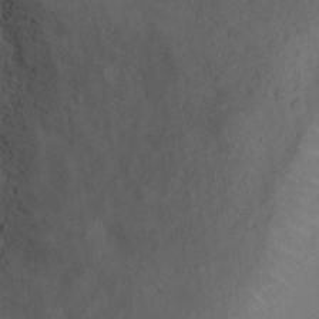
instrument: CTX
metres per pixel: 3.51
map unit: Ht
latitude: 13.0459
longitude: -41.2159
